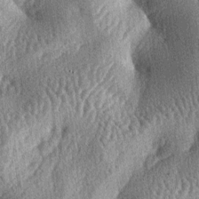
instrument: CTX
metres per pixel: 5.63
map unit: lAa
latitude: -6.4818
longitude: -127.8583
